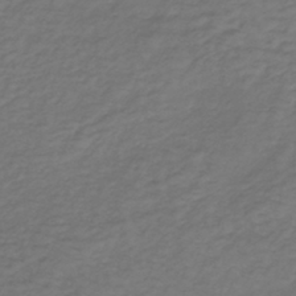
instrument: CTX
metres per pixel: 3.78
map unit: lHb
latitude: -39.4455
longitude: 72.1039
